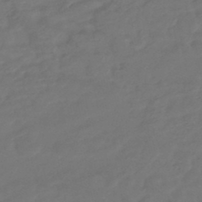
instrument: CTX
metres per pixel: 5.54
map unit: HNhu
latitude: -46.7274
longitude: 92.2362
